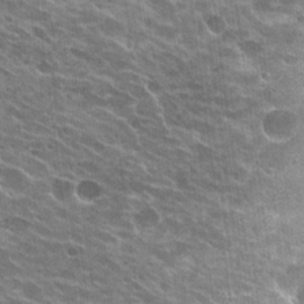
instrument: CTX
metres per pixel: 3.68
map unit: Hto
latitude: 24.6679
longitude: -42.1956
